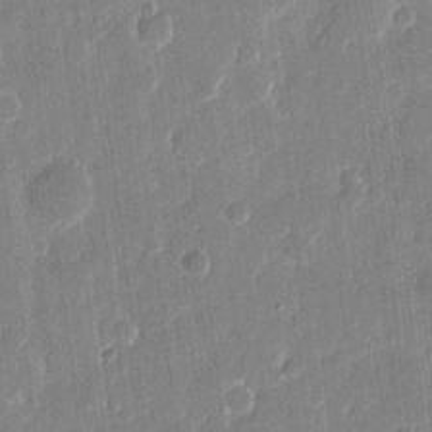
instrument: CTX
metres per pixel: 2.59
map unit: eHh
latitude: 11.2915
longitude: -70.5168
